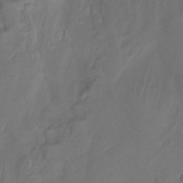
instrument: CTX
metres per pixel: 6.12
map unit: Htu
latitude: -14.0850
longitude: -45.0269
